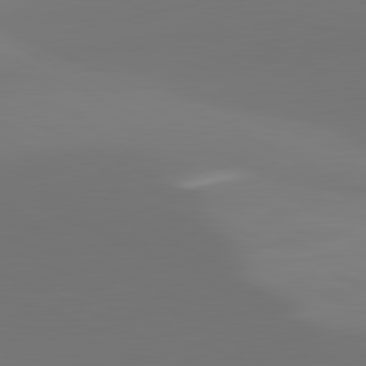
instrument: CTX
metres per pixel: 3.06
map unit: lApd
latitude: 81.6505
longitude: 129.6155
